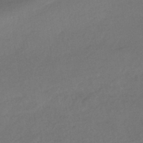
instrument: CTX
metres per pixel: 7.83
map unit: HNhu
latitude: -42.8030
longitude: 95.8233
